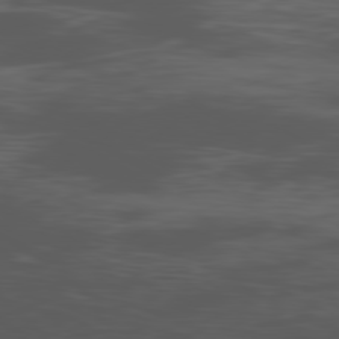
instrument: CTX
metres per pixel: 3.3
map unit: Ap
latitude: -80.8408
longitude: -62.6491
